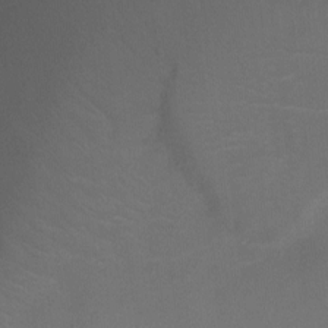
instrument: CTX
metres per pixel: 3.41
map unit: Nhu
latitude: -11.6722
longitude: -34.2900
